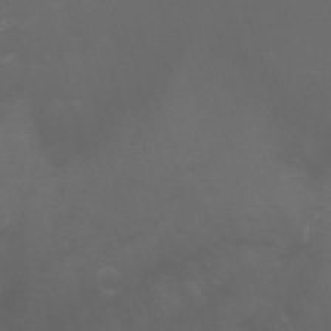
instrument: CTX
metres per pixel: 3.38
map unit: Aa
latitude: -7.6910
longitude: -77.7260
